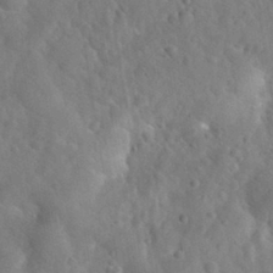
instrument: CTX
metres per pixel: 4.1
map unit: Nhu
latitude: 30.4601
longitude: -51.3859
